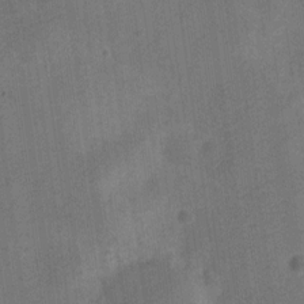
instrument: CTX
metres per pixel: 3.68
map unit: Nve
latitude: -25.2565
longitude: 106.7275
